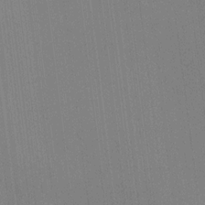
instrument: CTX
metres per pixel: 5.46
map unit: HNhu
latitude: 9.0270
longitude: 15.9367
